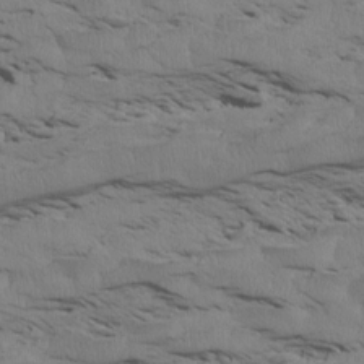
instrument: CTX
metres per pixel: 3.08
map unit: Htu
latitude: 3.7827
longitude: 152.2361
